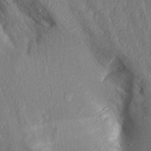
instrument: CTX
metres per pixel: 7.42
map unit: Aa
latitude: 16.1200
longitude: -145.4804
